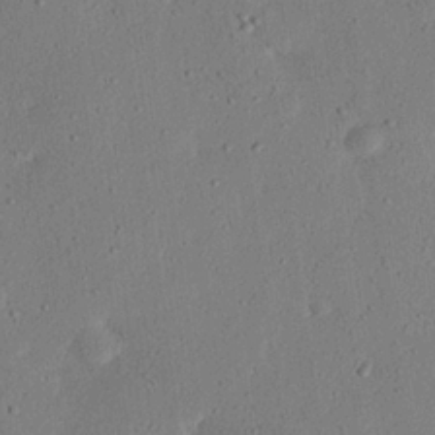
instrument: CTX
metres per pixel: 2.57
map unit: eHh
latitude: 25.2537
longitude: -81.0458
